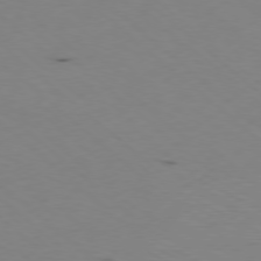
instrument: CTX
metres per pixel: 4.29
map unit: Ap
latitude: -78.1605
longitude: -74.3467
